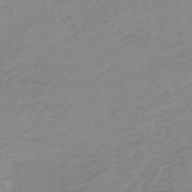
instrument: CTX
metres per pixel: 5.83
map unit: HNb
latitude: -54.3495
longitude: -43.2537
